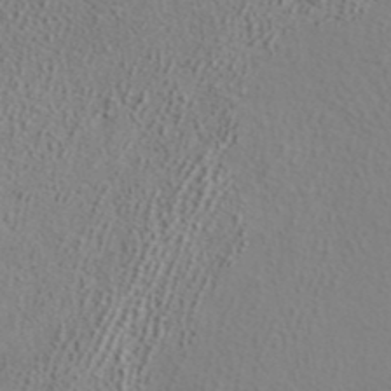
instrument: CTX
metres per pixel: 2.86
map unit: ANa
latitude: 39.9906
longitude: 20.3495
